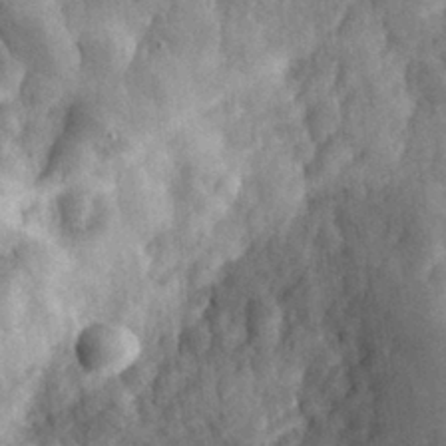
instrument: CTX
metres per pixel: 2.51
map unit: eHh
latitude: 30.9514
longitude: -69.7828
